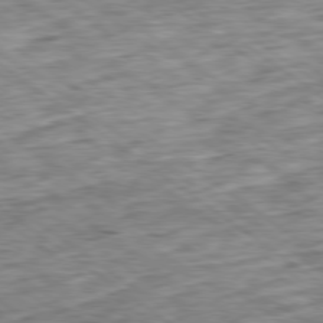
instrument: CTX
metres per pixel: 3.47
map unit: Ap
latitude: -79.4832
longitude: -76.0822
